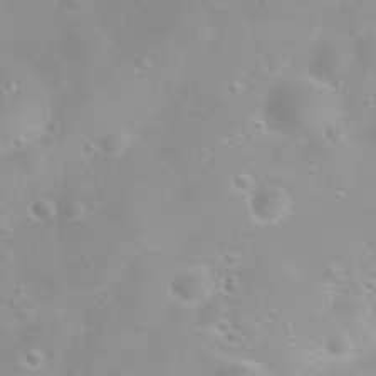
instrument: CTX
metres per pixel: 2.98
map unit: eHh
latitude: 31.7072
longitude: -57.6504
